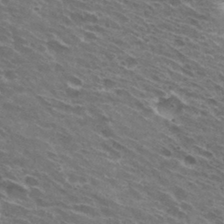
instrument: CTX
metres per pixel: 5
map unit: Hto
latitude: 31.9528
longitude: -42.9892
